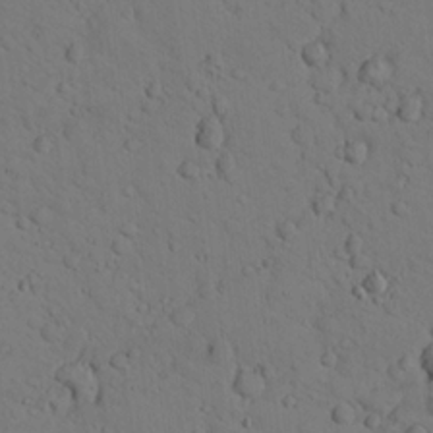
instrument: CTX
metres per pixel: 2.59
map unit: lHvf
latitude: 13.6127
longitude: 178.0283
